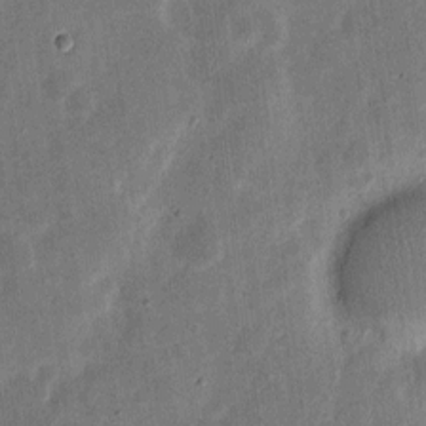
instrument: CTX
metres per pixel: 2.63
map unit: eHh
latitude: 7.2537
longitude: -71.2915
